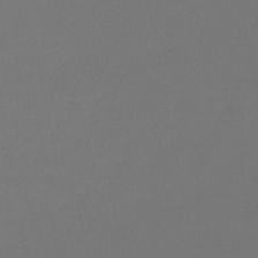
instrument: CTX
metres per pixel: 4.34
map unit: lHb
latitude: -47.5399
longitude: 62.9352
